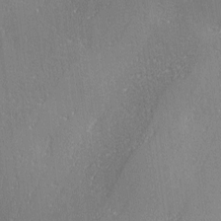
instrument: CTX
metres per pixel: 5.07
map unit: Ave
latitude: 2.6301
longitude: -111.9717
